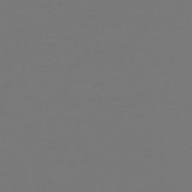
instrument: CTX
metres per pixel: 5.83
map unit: HNb
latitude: -51.9178
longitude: -43.7639
